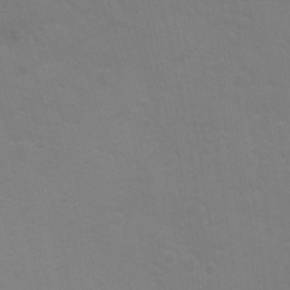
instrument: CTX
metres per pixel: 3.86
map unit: Ave
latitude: 0.2522
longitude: -112.5546
